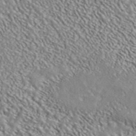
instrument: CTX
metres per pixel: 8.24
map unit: ANa
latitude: 39.1781
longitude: 30.0850
